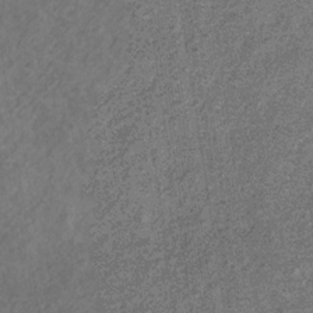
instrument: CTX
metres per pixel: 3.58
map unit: eHb
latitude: -31.0297
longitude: 70.6708
